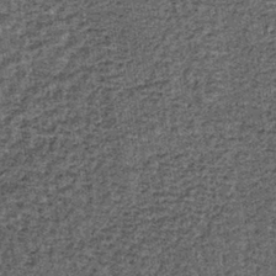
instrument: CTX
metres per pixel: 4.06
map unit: lHb
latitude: -39.6533
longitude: 64.7274
